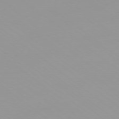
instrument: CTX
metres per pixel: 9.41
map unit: Ap
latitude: -77.8422
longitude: -94.7058
